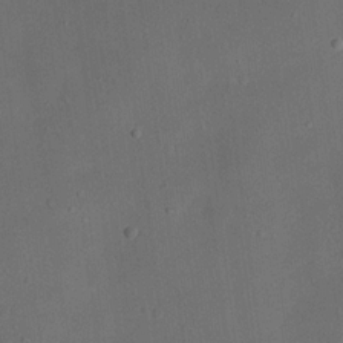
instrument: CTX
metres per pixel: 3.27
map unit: eHh
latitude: 18.1200
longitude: -70.6868
